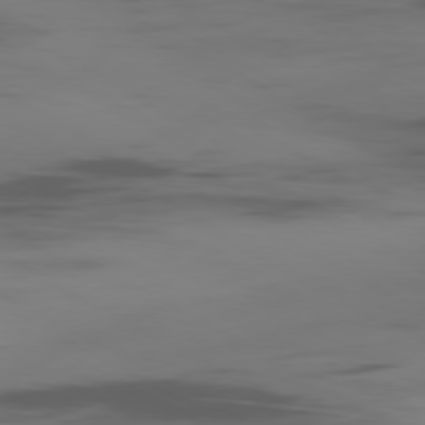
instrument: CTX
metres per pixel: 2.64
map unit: Ap
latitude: -80.2362
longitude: -63.0459
